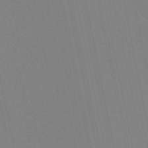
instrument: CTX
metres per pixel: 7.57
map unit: lHb
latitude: -49.3888
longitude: 75.4077
